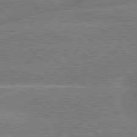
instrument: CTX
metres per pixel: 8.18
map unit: lApd
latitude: 79.6127
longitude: -144.8569
